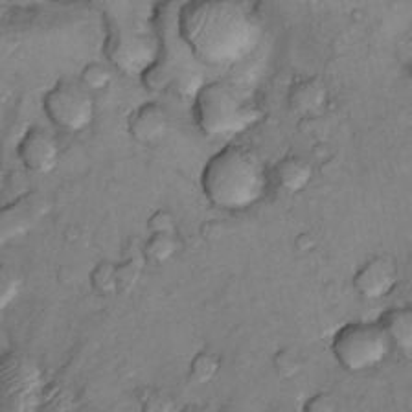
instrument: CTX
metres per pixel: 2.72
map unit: Nhu
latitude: 13.3293
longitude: -28.9136
